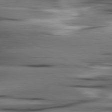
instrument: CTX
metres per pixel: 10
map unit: lApd
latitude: 80.7813
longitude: -122.4223
